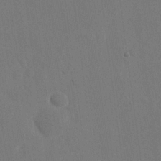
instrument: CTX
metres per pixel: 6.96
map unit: eHh
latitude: 18.9702
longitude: -67.7638
